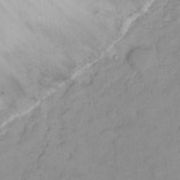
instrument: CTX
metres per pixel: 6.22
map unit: eHh
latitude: 22.8380
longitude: -62.5546
